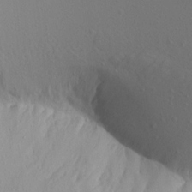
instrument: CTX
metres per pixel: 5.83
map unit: Aa
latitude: 15.1026
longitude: -143.0270
